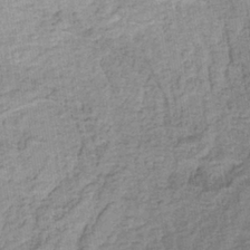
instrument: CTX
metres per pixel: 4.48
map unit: eHb
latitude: -34.0283
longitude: 76.1795
